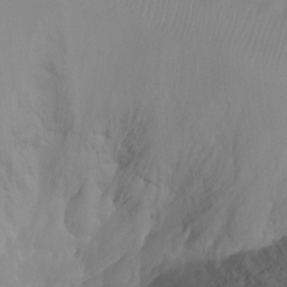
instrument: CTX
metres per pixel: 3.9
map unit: Ht
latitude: -6.9163
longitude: -31.8584
